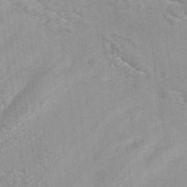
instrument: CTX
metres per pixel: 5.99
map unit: ANa
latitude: 41.7638
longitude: 26.5006
